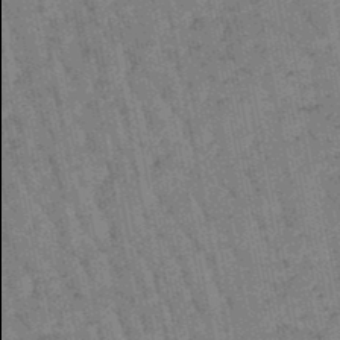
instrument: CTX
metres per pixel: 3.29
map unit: lHb
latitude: -47.6722
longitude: 78.0094
